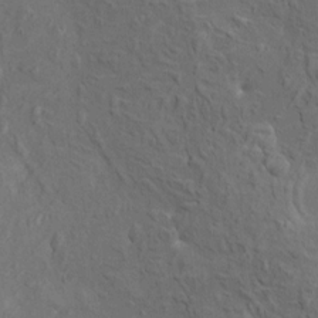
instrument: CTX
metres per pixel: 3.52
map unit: HNhu
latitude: 6.8569
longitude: -0.5168
